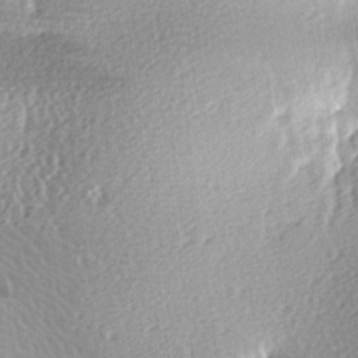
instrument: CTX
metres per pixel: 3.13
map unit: lAa
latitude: -9.6911
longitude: -125.5371
